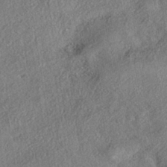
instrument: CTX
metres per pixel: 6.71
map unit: eHh
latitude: -41.6722
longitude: 121.4643
